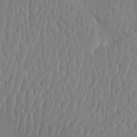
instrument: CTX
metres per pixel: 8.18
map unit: eHh
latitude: -3.6721
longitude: 14.8975
